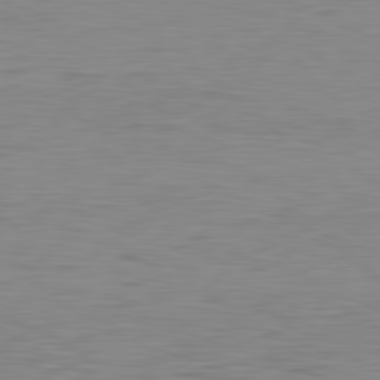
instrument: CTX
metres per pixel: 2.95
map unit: Ap
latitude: -82.0850
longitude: -78.7247
